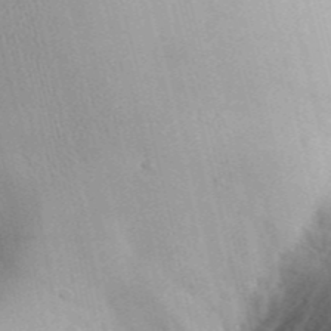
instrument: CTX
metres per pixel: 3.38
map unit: Aa
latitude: 31.9528
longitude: -142.8569
